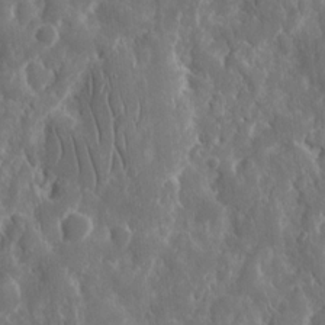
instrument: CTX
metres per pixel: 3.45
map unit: eHh
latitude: 12.7813
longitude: -73.3104
